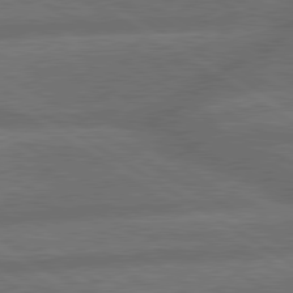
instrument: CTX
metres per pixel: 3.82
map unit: lApd
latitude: 79.8584
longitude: -165.3293
